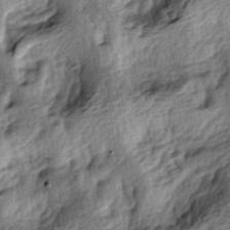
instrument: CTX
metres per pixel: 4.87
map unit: lAa
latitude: -4.7085
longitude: -124.1956
